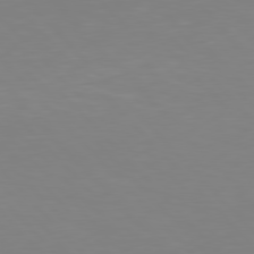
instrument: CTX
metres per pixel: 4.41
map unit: Hpe
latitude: 77.3481
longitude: -174.4223
